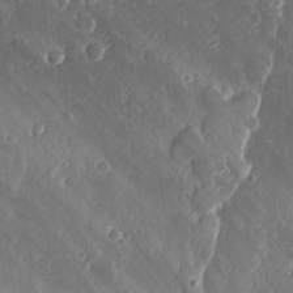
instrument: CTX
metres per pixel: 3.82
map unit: lHvf
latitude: 20.1956
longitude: -115.7071
